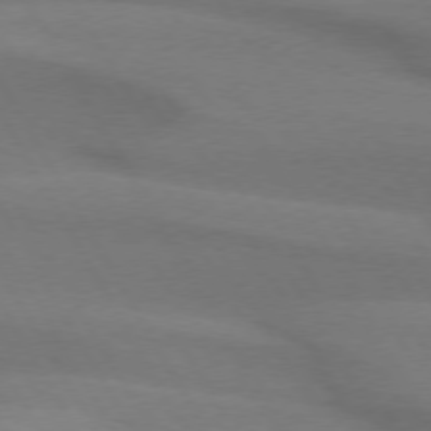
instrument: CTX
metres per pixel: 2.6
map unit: lApd
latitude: 74.2712
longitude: -65.4237
